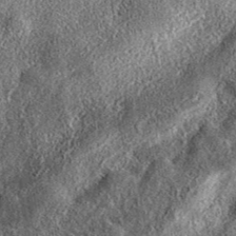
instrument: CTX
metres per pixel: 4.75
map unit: eAb
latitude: 37.5749
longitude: 108.4251
